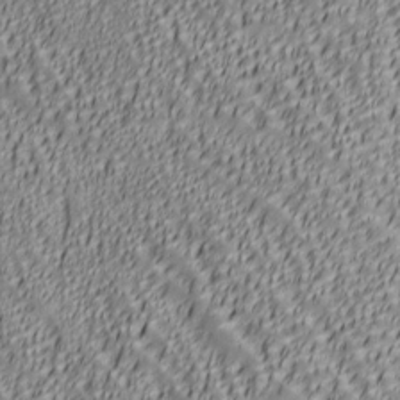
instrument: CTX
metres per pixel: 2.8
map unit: lAa
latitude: 6.4979
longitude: -116.6491
